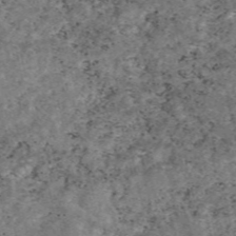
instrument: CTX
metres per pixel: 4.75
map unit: eAb
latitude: 47.1215
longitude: 119.2565
